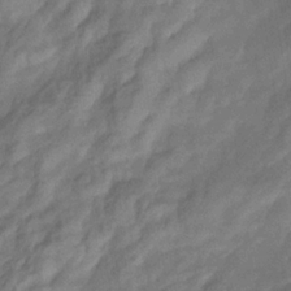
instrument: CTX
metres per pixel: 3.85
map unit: eHb
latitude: -33.4455
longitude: 76.5763
